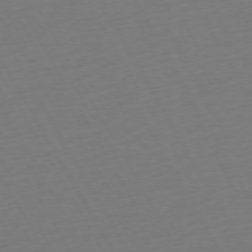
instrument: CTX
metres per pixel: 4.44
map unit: Ap
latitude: -74.2551
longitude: -69.1781
